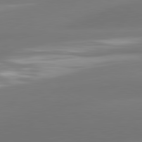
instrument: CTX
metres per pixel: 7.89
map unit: lApd
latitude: 81.4426
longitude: -160.2333
